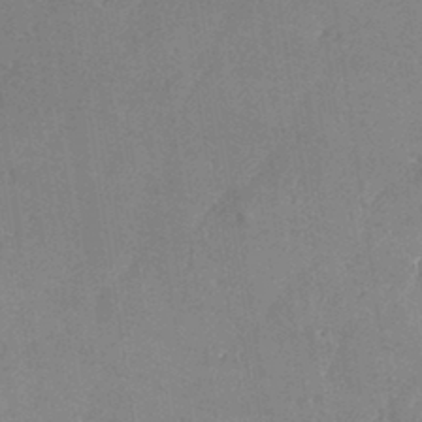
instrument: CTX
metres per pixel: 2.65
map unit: eHh
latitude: 34.2333
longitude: -132.6113
